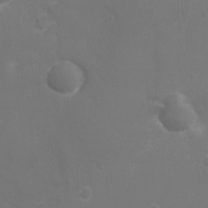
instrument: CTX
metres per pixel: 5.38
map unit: Ht
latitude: -3.2753
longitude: -19.0080
